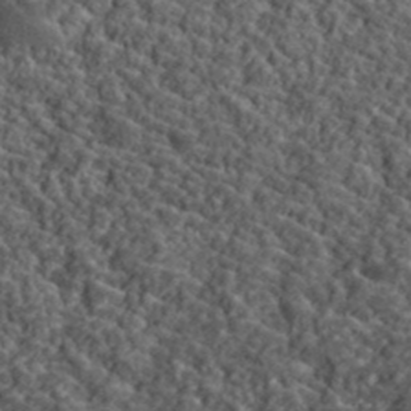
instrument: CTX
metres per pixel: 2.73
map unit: lHvf
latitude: 39.4237
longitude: -88.2712
